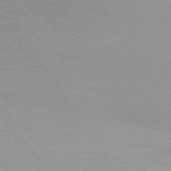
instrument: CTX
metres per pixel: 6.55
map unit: Ap
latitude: -74.2929
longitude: -81.4237
